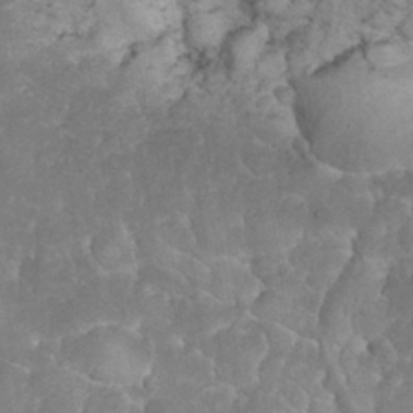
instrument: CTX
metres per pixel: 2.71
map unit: eHh
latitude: 32.3089
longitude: -64.6113
